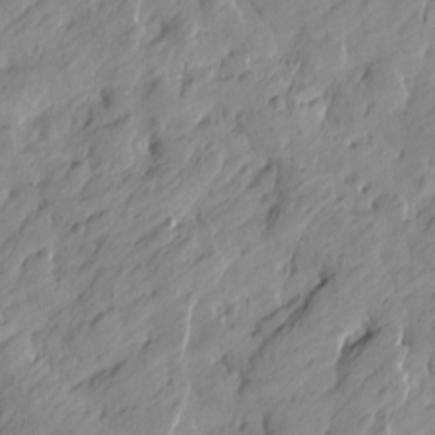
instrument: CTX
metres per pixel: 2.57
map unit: Htu
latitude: -1.1998
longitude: -175.0081
